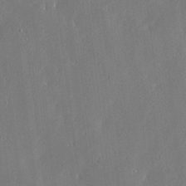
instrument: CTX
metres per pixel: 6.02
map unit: Ave
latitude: 17.7450
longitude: -139.5371
